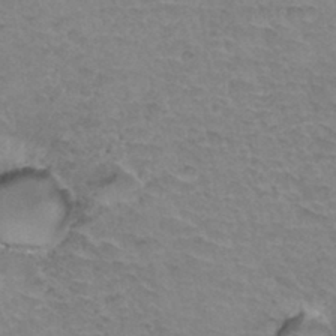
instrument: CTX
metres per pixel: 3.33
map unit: Hto
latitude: 34.3467
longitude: -45.7449
